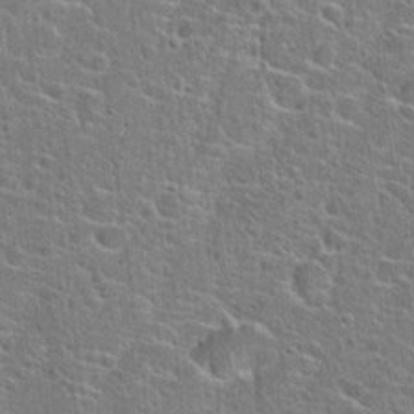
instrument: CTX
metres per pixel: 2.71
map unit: Hto
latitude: 22.9325
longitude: -44.8380
